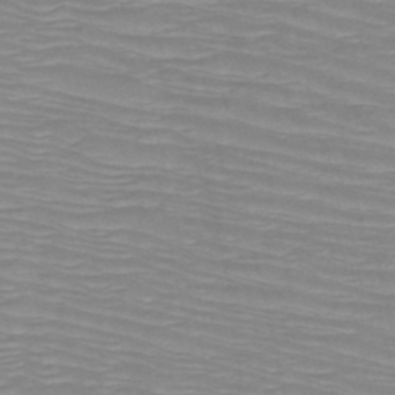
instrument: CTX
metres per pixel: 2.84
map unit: HNb
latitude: -49.6722
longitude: -51.3292
